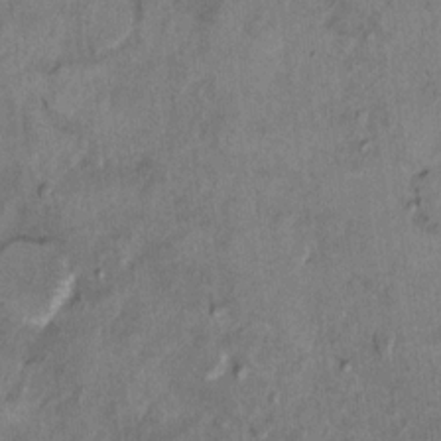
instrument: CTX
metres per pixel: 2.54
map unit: Ht
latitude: 9.4804
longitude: -32.4979
